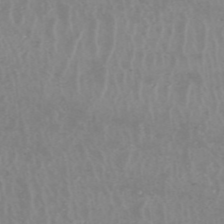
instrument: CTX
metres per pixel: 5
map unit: HNhu
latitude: -47.8611
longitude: 30.7652
